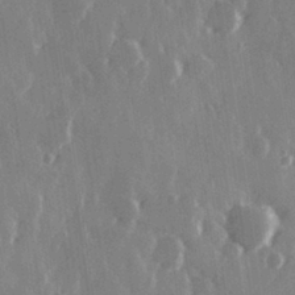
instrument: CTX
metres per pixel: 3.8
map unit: Hve
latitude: 28.4034
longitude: 149.1243
